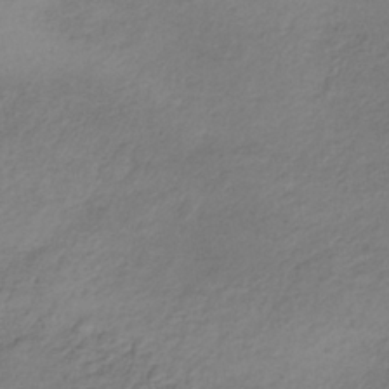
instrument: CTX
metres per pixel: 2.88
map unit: lHb
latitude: -35.8611
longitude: 67.3321
